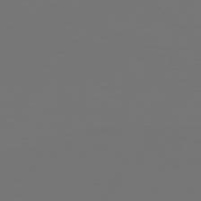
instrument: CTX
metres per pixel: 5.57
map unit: Hpe
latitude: 75.2348
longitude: -130.1767
